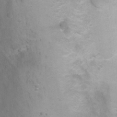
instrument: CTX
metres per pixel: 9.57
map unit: Ht
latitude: 2.8947
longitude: -34.4034
